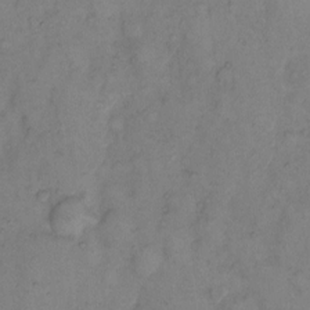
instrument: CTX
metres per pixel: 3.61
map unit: eHh
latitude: 11.0270
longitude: -62.6869
